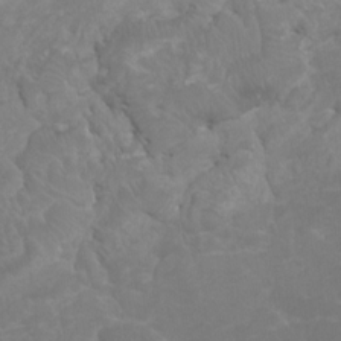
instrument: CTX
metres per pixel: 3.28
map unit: HNhu
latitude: 3.6505
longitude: -1.8772
